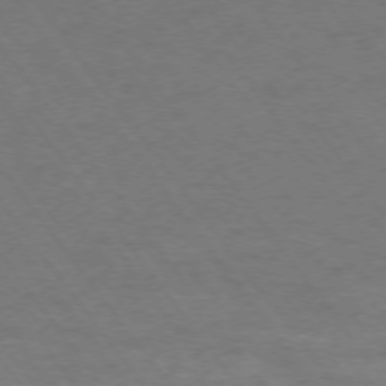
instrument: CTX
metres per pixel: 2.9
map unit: Ap
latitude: -75.1620
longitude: -70.1956
